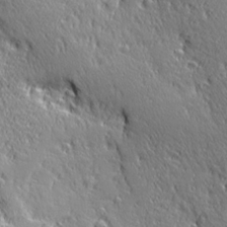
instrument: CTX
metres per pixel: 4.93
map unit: Ave
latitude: 21.1592
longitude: -135.8961
